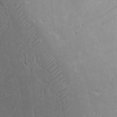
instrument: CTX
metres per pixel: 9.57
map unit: Nhu
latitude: 18.5356
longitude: -73.9151
